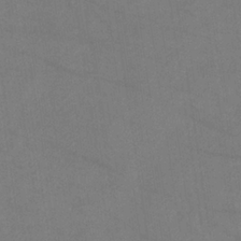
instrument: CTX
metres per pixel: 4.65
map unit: HNb
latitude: -33.3510
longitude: 54.4440
